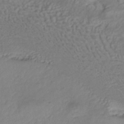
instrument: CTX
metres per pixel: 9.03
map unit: ANa
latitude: -39.0487
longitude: 95.4265
